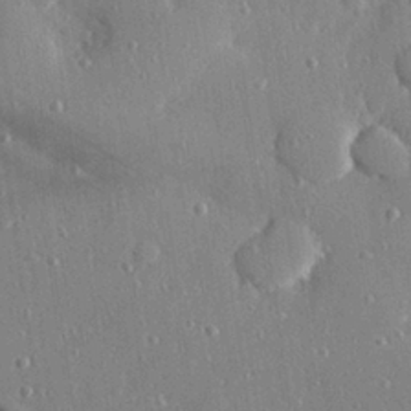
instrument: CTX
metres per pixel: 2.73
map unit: Hve
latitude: 28.5357
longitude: -90.5924
